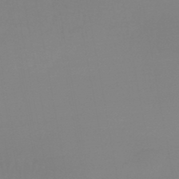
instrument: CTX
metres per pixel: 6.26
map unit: lHb
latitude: -44.4818
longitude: 63.8611
